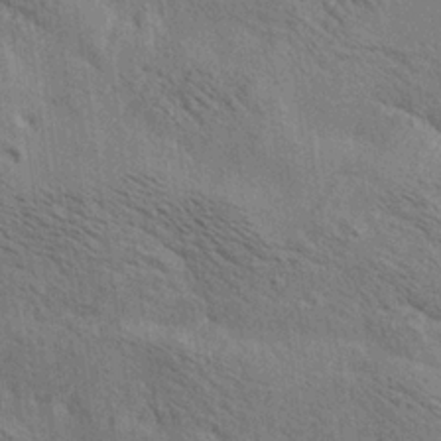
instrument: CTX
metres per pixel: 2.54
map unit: lAa
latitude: 19.3859
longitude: -139.6883
